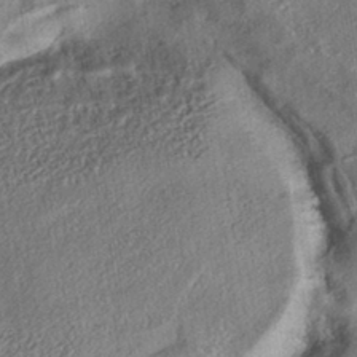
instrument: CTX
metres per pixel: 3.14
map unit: eHh
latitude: -41.9178
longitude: 121.4265
